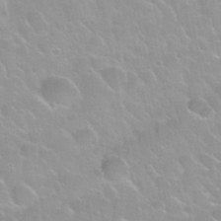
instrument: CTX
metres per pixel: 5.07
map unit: Nhu
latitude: 30.3468
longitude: -54.7057
